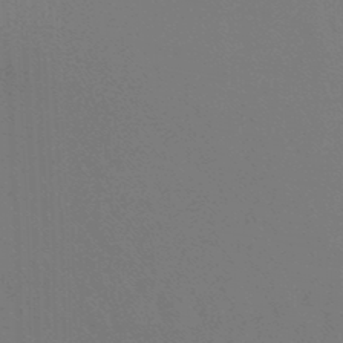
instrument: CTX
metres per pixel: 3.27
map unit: lHb
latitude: -45.6722
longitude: 63.7099
